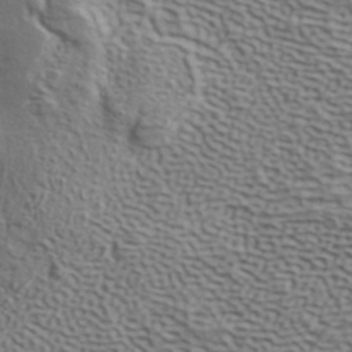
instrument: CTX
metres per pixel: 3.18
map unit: ANa
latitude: 41.7072
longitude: 50.1794
